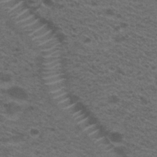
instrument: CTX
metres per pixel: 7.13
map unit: Hto
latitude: 19.9528
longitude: -39.3482
